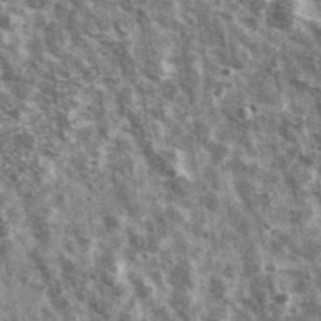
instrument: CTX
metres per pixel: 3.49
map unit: Ave
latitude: 40.7813
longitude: -106.3089
